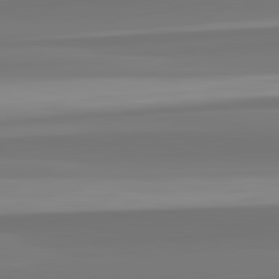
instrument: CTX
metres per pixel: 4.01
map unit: lApd
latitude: 82.7813
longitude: 173.3887
